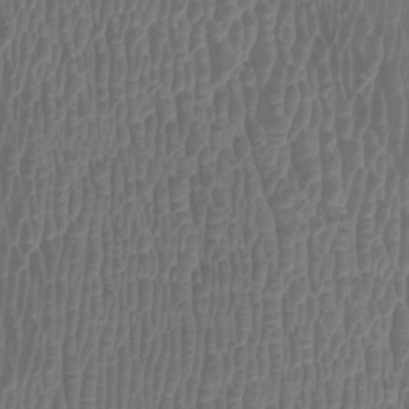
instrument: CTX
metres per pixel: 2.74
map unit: Htu
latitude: 3.5749
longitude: -20.1767
